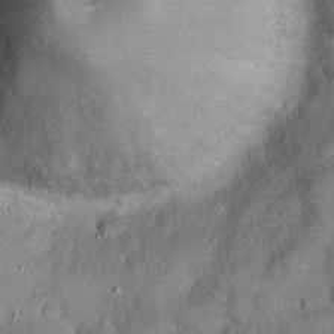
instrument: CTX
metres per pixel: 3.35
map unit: eHh
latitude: 20.3279
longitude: -59.6505
